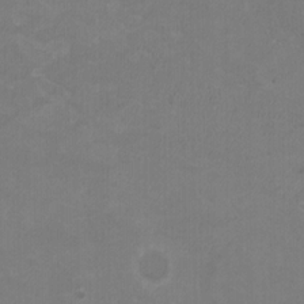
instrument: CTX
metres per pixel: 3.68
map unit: HNhu
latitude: 3.2159
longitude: -2.1766
